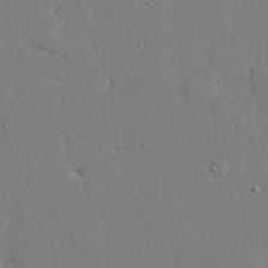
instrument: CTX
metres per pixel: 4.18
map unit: lAvf
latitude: 24.3467
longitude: -110.5546
